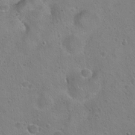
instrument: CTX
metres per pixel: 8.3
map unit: Hto
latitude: 22.6490
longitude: -48.6490
